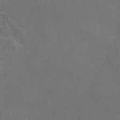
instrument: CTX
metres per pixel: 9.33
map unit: eAb
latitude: 46.2145
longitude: 116.4062
